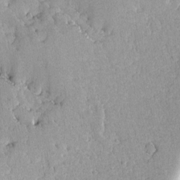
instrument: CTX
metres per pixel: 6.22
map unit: Ave
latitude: -8.8219
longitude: -116.6113
